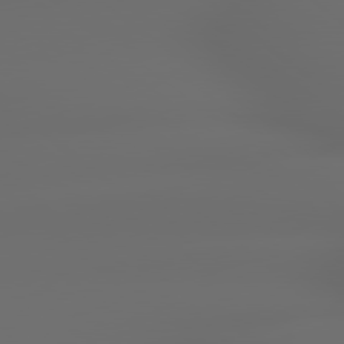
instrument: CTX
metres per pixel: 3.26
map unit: lApd
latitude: 79.2348
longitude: -163.5560
